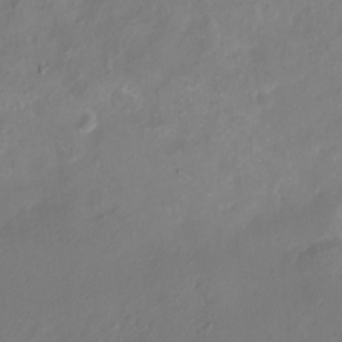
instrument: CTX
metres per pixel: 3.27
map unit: eHh
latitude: -5.6344
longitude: -77.5371
